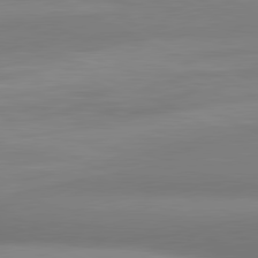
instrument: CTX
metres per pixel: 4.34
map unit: lApd
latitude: 80.9136
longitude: 131.9367
